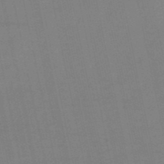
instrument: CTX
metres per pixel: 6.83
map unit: eHb
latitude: -50.2361
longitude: 73.1998
